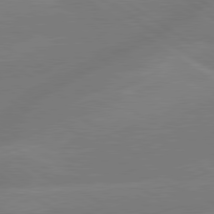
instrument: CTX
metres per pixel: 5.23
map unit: lApd
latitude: 79.7828
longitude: -142.1956
